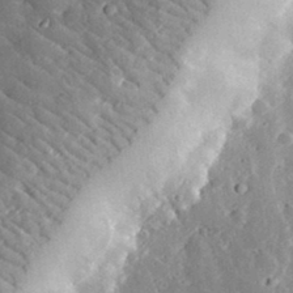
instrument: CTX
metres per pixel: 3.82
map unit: lHvf
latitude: 33.6505
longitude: -83.2914
